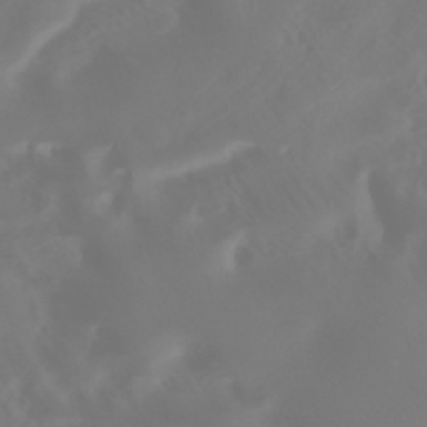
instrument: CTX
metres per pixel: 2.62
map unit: HNhu
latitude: -40.6140
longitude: 99.8233
